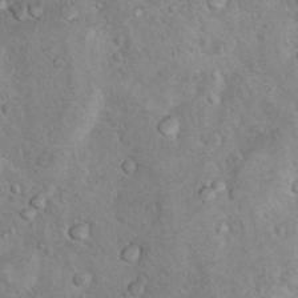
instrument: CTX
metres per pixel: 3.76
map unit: Nhu
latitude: 13.8206
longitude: -28.4601
